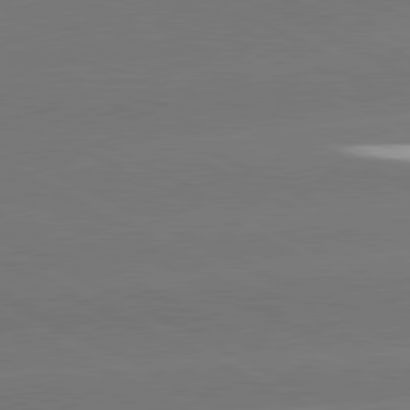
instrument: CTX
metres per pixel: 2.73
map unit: lApd
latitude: 80.9136
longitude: -147.6316
